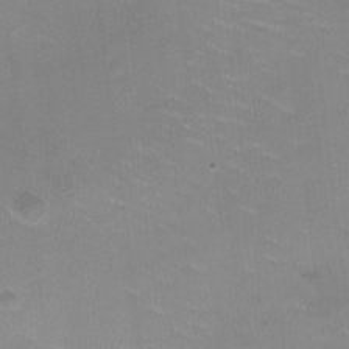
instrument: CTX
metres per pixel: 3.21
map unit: HNhu
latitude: -1.3699
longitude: -1.8394
